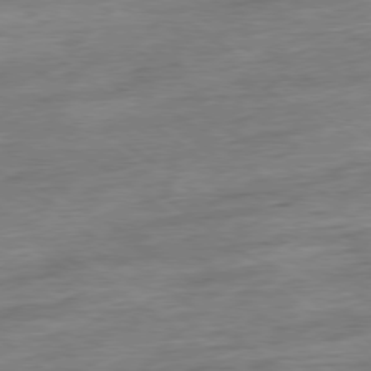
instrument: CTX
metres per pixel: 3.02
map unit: Ap
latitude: -79.2187
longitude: -48.5357
